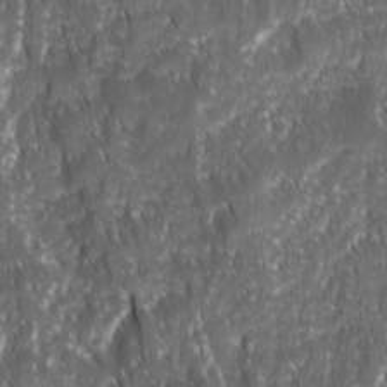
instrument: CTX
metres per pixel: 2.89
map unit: Ave
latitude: 15.2915
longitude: -134.1200
